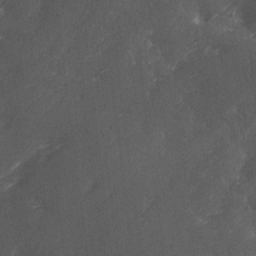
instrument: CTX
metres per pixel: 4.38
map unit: Ave
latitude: 1.8772
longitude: -111.6883
